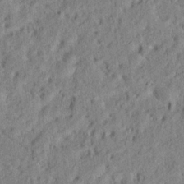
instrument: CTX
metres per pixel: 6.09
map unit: Hto
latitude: 17.0836
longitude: -52.6491
